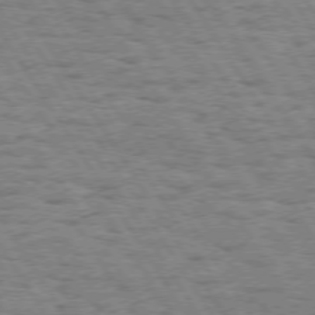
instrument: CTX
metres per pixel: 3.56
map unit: Hpe
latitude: 73.6127
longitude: -133.7828
